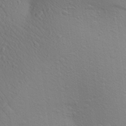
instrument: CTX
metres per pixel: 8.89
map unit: Aa
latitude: 25.4426
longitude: -147.0270
